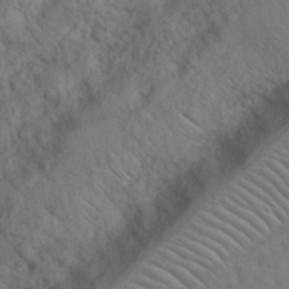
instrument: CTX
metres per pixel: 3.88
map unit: Nhu
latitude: 26.4412
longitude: -69.4993
